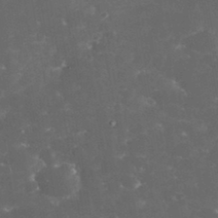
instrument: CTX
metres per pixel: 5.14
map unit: eHh
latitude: 33.3671
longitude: -63.7072
